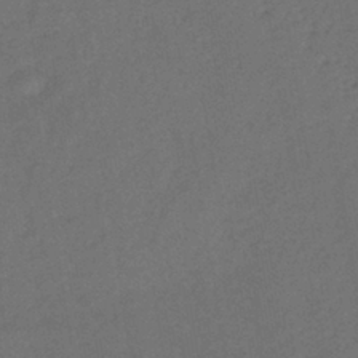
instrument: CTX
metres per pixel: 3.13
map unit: lHb
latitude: -39.4266
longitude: 69.0675
